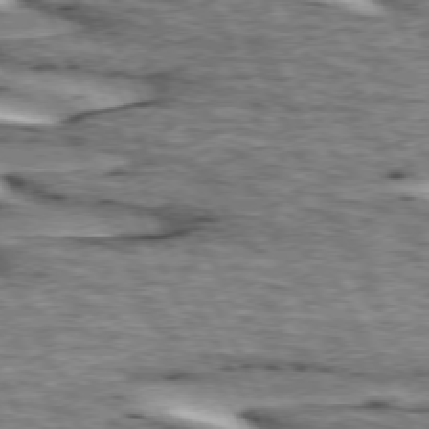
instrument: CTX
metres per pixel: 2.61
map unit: lApd
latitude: 73.4805
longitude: -54.3278
